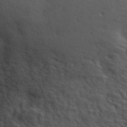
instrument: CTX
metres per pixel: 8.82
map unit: ANa
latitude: 49.7450
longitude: -82.2900
